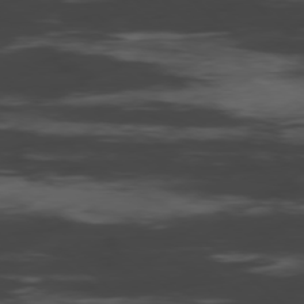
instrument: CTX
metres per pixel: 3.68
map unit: Hpe
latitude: -78.6707
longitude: -20.3468
